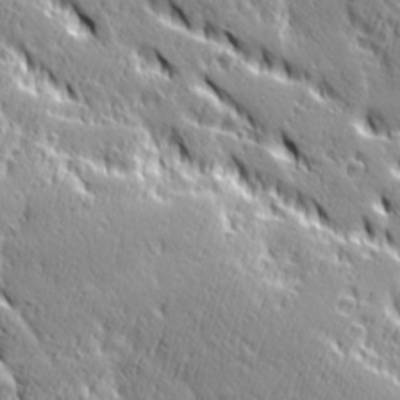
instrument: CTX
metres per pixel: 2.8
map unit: Ave
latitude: 20.7247
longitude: -135.8961
